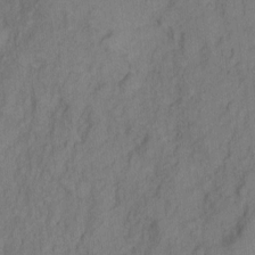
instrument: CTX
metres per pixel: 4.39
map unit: Hto
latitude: 4.5357
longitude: -60.9891
